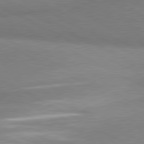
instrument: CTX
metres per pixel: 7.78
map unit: lApd
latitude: 80.4979
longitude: 167.1998
